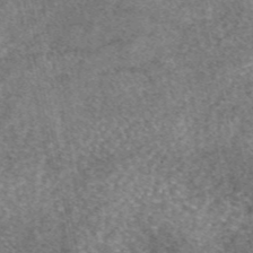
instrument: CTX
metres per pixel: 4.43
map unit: eAb
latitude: 46.4223
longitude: 103.1053
